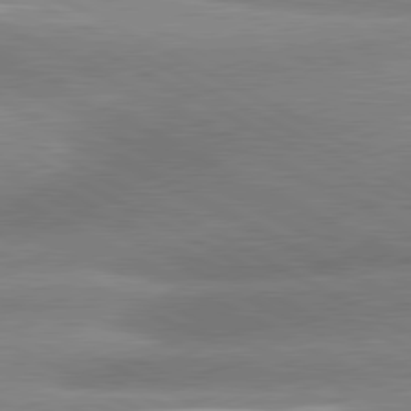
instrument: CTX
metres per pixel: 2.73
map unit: lApd
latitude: 80.9514
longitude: -163.7450
